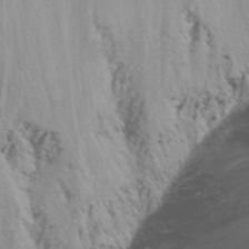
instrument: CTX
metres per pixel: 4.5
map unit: Nhu
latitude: -13.7856
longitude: -60.3278
